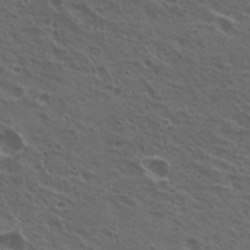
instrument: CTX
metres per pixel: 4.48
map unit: Hto
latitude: 23.6316
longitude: -30.8758
